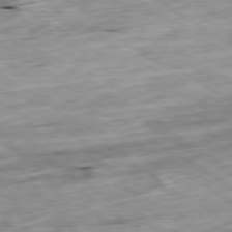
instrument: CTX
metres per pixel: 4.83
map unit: Ap
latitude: -79.8611
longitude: -89.6316
